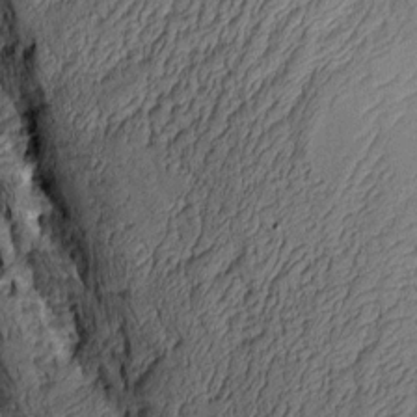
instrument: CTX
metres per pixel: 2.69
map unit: Aa
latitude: 9.0836
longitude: -128.4412
